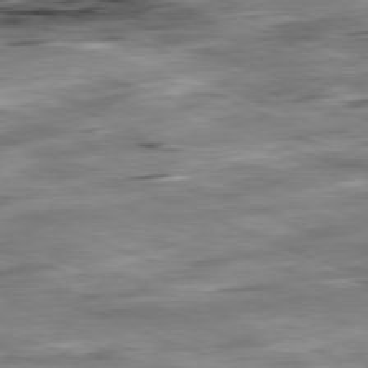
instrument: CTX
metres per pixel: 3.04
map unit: Ap
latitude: -82.0283
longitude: -81.0269
